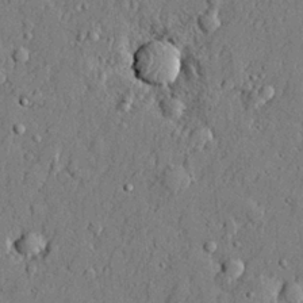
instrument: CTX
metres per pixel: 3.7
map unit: lHvf
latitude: 21.5749
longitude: 143.8611
